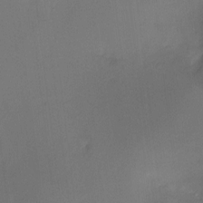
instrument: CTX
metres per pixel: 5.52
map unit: HNhu
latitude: 8.1767
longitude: 10.1606
